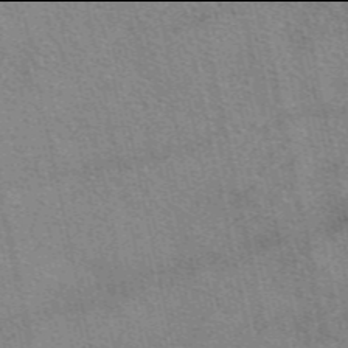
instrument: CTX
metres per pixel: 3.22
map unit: eAb
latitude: 49.9906
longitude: 114.3495
